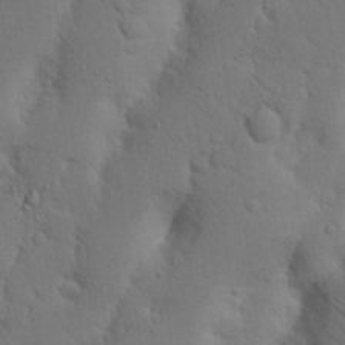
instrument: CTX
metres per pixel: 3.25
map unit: Nhu
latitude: 19.8205
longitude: -75.4804
